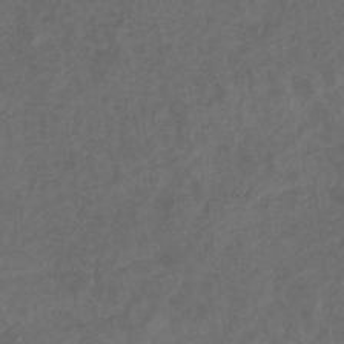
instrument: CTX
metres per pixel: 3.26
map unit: eHb
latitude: -32.2929
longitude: 72.6518
